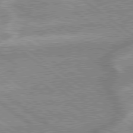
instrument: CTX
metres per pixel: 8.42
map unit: lApd
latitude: 79.1970
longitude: -168.9136
